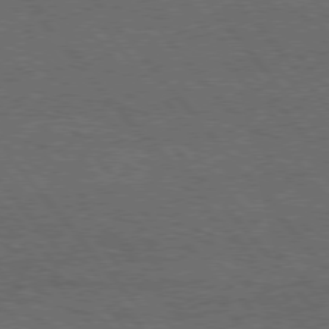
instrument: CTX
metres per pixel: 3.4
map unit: Hpe
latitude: 75.8583
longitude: -157.2159
